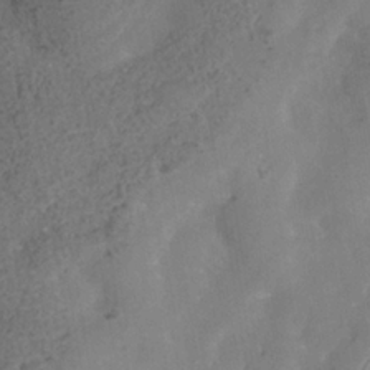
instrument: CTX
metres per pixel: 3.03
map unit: Nhe
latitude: -37.6155
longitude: -117.5371
